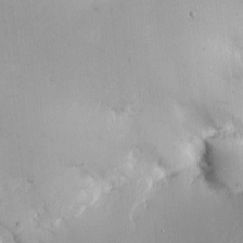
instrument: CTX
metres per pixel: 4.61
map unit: Htu
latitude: -5.3320
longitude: 174.3684
